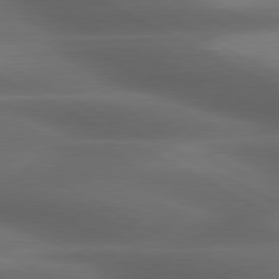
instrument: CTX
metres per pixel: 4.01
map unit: lApd
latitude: 79.6127
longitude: -119.5182
